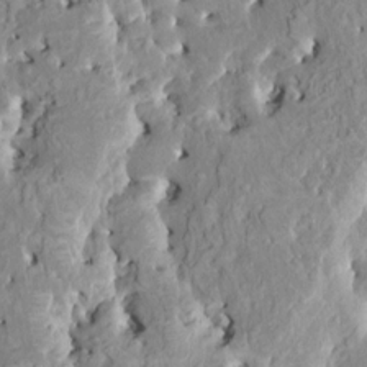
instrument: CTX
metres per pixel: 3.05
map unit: HNhu
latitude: 7.3293
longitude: -2.4979
